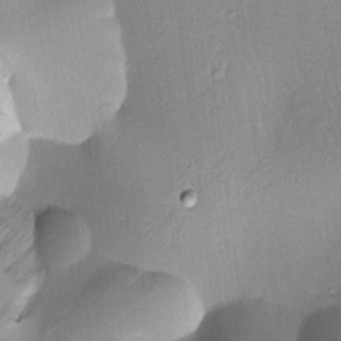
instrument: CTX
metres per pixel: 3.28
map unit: Htu
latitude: -0.0472
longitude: 172.8219
